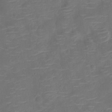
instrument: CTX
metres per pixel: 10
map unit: Nhu
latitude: -10.7274
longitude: -20.8380
